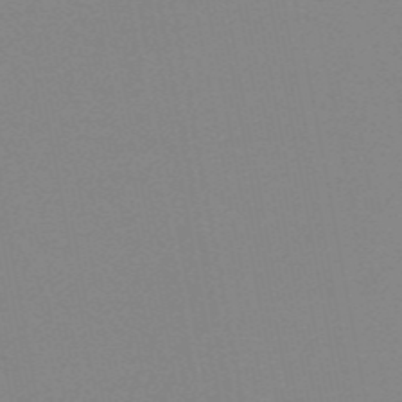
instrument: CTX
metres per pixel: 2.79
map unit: HNb
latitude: -54.3684
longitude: -39.3671
